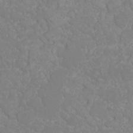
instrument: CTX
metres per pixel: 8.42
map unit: Ht
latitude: -11.5777
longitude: -24.1955
